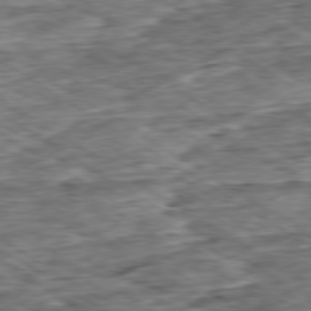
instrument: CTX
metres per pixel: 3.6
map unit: Ap
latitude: -79.8044
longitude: -84.6491
